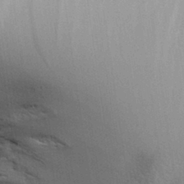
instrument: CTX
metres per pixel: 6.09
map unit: Aa
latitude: 31.7261
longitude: -140.2900
